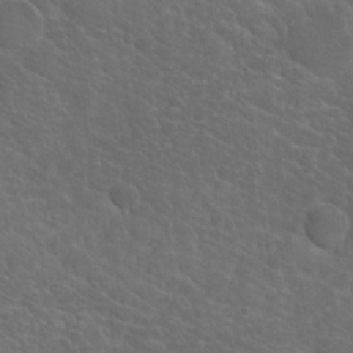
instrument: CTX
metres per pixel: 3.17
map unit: Hto
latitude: 19.2915
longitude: -36.3467
